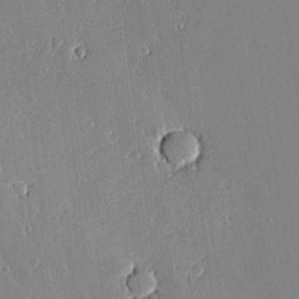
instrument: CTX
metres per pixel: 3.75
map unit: lAvf
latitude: 17.5560
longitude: -126.5357
